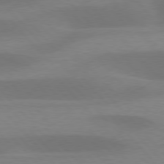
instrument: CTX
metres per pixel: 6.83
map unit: lApd
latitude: 76.9891
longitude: -58.9325
